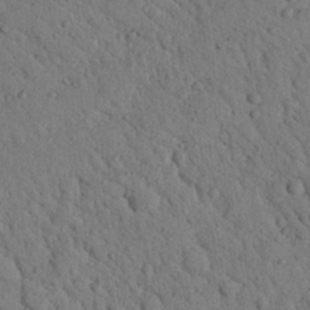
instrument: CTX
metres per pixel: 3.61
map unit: Nhu
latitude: 22.4412
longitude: -76.4790
